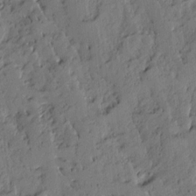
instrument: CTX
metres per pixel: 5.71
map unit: Ave
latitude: 13.7450
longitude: -132.2523
